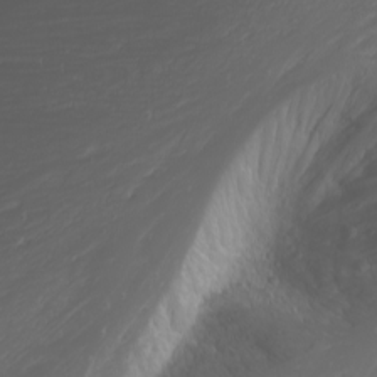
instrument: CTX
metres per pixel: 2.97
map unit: Nhu
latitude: -0.7653
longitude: -80.6490
